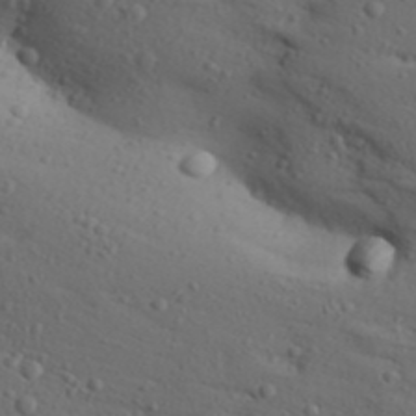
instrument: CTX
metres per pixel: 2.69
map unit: Aa
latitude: 31.4994
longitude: -146.0444
